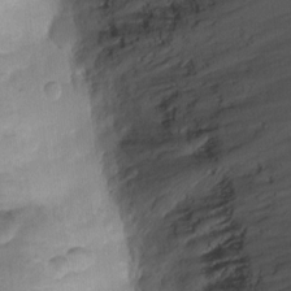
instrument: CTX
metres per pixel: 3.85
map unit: Ht
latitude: -7.8233
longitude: -21.3482
